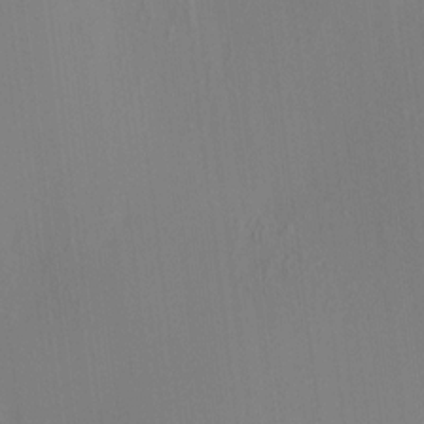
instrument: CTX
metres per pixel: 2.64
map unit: HNhu
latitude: 8.2334
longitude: 12.6708
